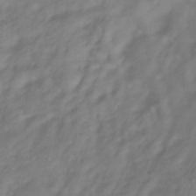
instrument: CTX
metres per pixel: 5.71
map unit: Hve
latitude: -33.8234
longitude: 91.4266
